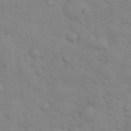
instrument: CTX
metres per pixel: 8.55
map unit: eHh
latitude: 30.1011
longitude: -69.5749
